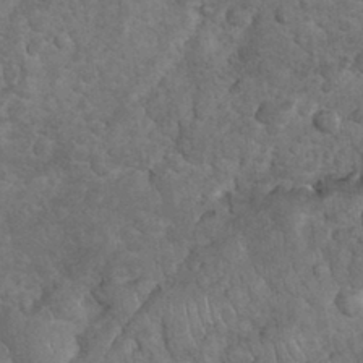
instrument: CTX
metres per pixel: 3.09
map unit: eHh
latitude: 33.4804
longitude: -65.8961
